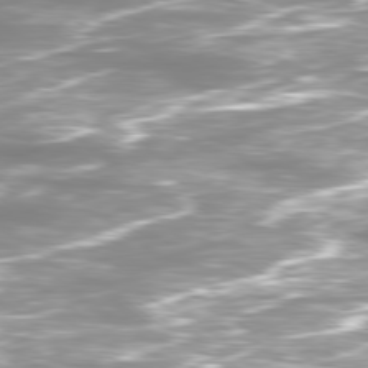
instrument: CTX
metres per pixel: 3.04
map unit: Ap
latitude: -79.9745
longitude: -60.6112
